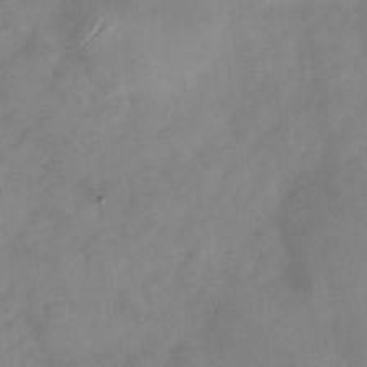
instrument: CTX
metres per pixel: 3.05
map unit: Nhu
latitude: -29.0298
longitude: -63.1026
